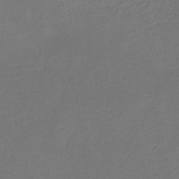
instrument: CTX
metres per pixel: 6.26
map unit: eHb
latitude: -31.4265
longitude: 71.7667
